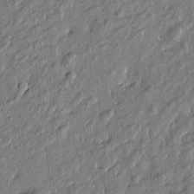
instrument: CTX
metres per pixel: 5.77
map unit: Htu
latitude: -7.0864
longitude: 177.5210
